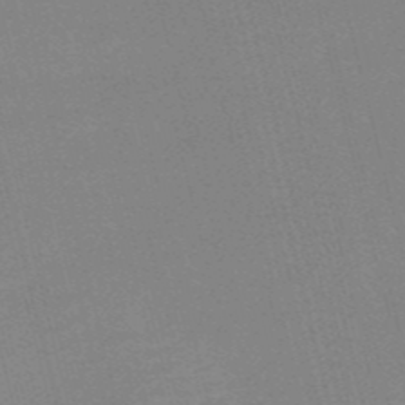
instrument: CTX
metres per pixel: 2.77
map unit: HNb
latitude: -52.2928
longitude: -46.9325
